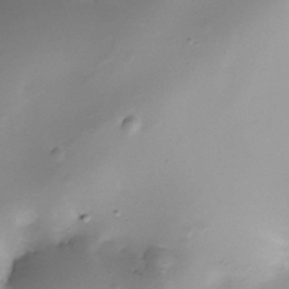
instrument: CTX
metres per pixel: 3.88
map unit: Nhe
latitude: -35.3132
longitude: -117.6316
